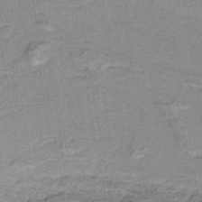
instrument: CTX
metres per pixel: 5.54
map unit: lHb
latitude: -40.0850
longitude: 54.9542
